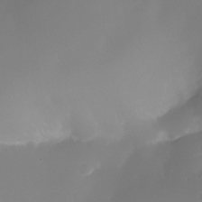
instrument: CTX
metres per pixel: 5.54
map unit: Nhe
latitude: -34.7274
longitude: -145.0836
